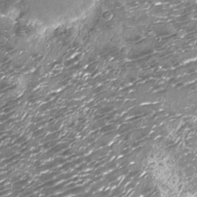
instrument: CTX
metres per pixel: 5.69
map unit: Nhu
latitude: -13.6722
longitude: -22.8758
